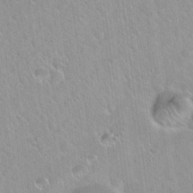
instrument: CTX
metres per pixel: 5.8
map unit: Hto
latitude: 20.6302
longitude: -53.6316
